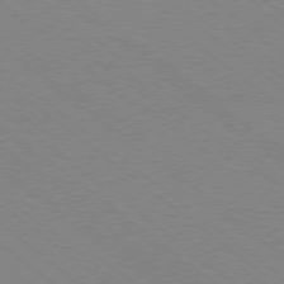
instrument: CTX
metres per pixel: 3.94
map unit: Ap
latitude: -78.9352
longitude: -64.8002
